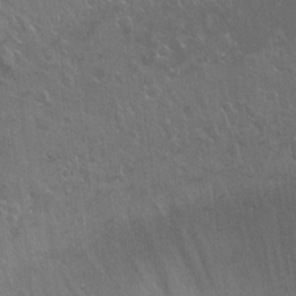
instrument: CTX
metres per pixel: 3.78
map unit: Ht
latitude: -5.1242
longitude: -36.4223
